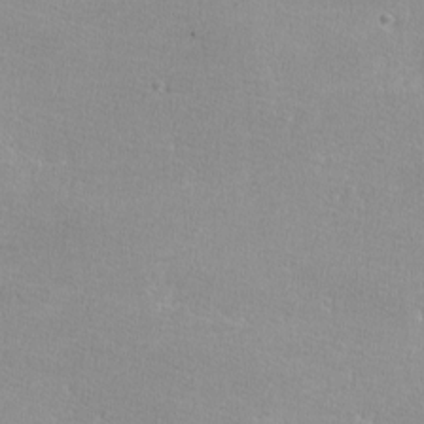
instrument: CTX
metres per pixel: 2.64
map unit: lHvf
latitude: -12.4440
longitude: -101.7450
